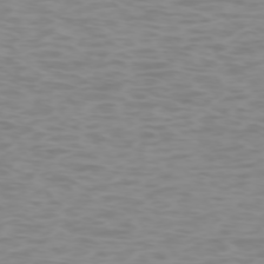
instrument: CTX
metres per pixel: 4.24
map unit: Ap
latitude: -74.1417
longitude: -80.7813
